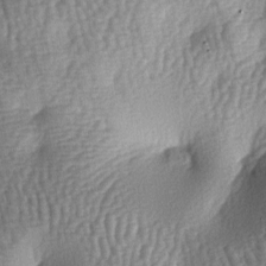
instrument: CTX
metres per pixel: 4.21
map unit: lAa
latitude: -6.9353
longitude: -127.9339
